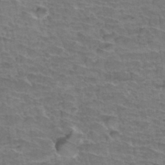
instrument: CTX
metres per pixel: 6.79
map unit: Hto
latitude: 34.5923
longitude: -44.1955
